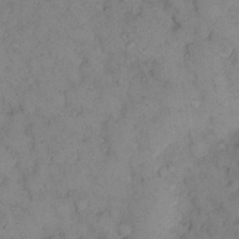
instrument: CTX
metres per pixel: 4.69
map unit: eHh
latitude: 12.2712
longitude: -62.8380
